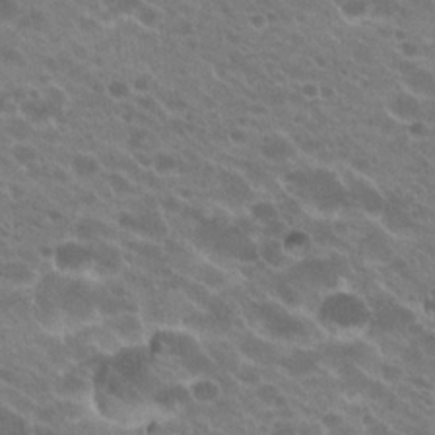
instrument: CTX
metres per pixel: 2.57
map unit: Hto
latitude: 23.2726
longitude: -36.1767
